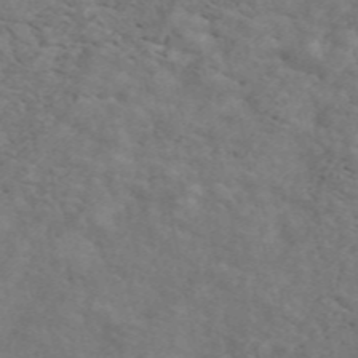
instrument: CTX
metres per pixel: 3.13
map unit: ANa
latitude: 49.3671
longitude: -81.6127
